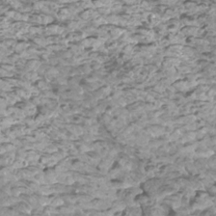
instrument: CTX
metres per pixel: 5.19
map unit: Htu
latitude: 2.9136
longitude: -21.1026
